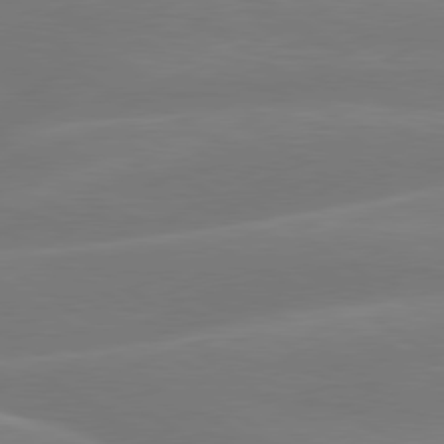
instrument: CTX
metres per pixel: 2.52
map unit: lApd
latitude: 79.5371
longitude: -149.6694
